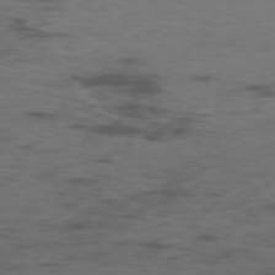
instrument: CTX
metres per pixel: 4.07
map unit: Ap
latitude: -76.1795
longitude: -66.6679
